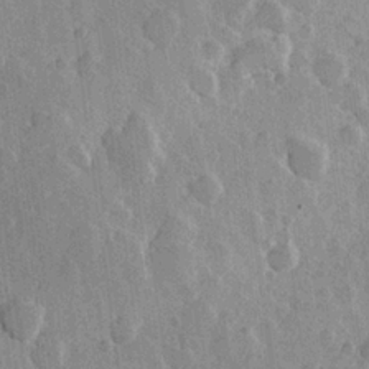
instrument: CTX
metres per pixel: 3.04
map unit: Hve
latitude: 23.6505
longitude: 149.2376
